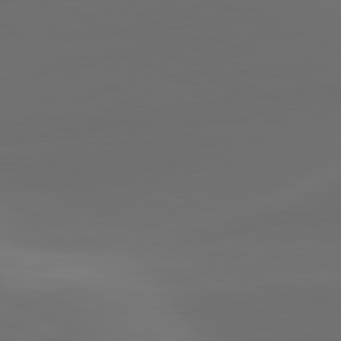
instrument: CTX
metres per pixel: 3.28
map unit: lApd
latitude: 80.7057
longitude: -82.6490
